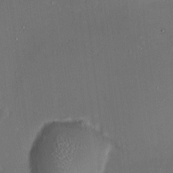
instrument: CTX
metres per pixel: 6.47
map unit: HNhu
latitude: 7.6316
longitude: 9.3132
